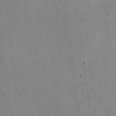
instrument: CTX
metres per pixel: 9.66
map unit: eHh
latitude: 9.5182
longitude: -72.5168
